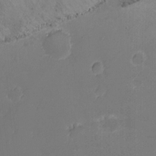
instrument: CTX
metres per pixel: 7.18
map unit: Nhu
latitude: -8.7463
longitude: -48.4412
